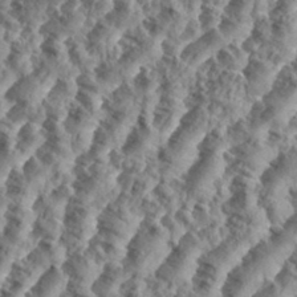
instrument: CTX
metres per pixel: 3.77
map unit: eHh
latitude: 35.1592
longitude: -137.0837
